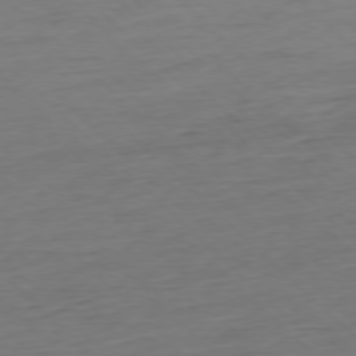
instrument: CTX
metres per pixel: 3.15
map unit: Hpe
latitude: -77.4643
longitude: -13.4616
